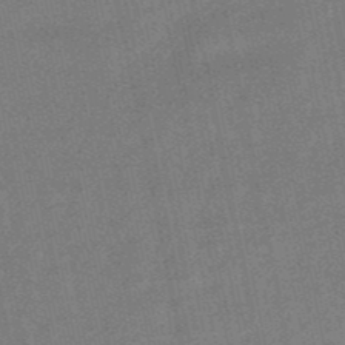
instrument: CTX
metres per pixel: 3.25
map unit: lHb
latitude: -49.1620
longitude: 79.2942
